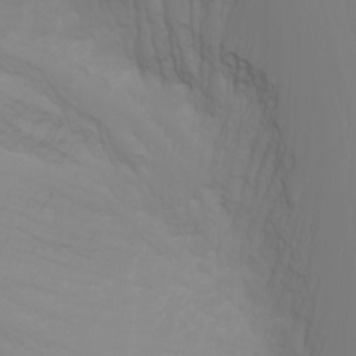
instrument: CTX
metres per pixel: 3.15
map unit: Nhu
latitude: -5.1242
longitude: -79.5182
